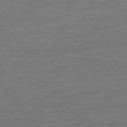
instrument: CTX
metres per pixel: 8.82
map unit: Ap
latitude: -75.7100
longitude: -93.4804
